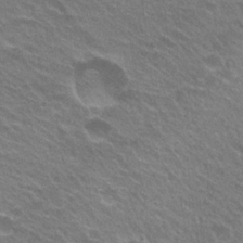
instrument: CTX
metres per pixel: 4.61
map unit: Hto
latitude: 24.1011
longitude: -31.1781
